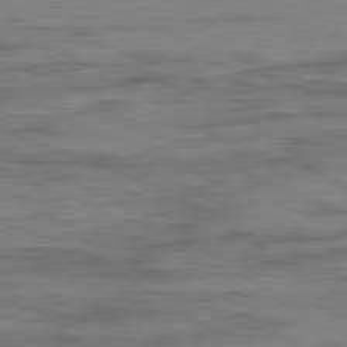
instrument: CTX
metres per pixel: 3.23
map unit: Ap
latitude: -82.1795
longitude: -75.9150
